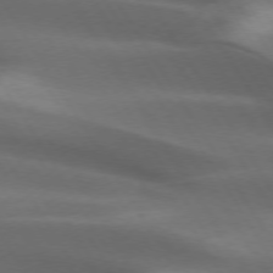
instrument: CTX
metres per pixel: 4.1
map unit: lApd
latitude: 73.2915
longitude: -52.1200
